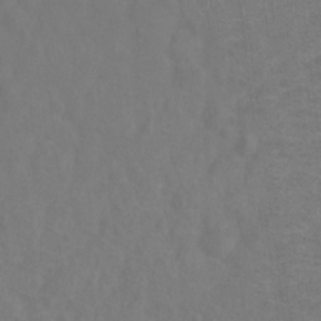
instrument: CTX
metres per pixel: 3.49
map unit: Ht
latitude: -1.7478
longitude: -33.3671
